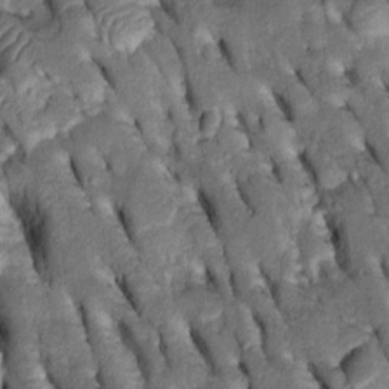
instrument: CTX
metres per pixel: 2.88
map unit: Htu
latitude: -2.1794
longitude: 151.2942
